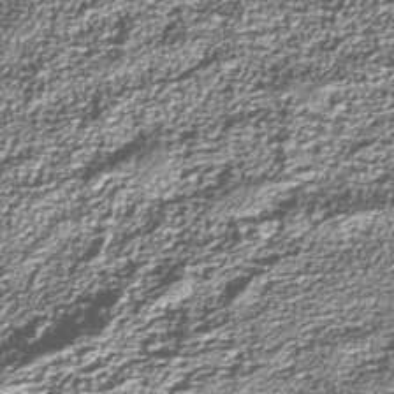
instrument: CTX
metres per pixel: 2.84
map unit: Nhu
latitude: -39.1620
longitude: -83.9906
